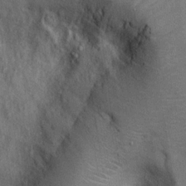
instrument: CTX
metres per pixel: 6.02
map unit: Htu
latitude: -7.0108
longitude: 155.6722
